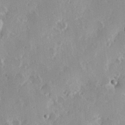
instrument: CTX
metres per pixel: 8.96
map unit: Hve
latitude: 23.9339
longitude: 146.3495
